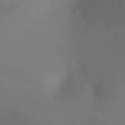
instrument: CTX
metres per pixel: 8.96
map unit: Ht
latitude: -5.9745
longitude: -27.0081
